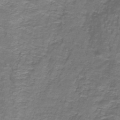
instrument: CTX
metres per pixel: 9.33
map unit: lHb
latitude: -42.0283
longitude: 55.8234
